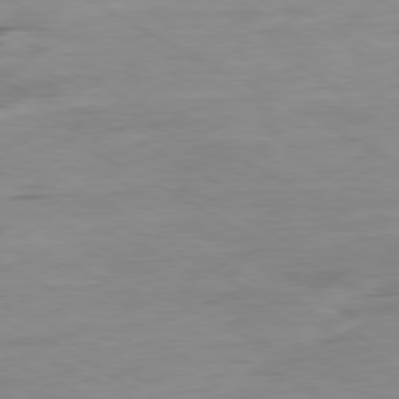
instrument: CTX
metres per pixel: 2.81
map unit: Ap
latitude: -80.2362
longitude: -76.9891
